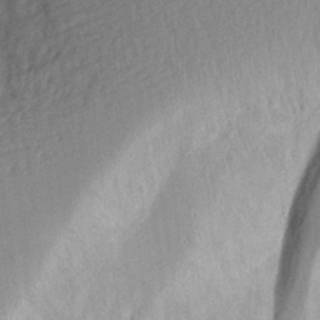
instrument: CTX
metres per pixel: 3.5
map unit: Aa
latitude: 18.1577
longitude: -143.0648
